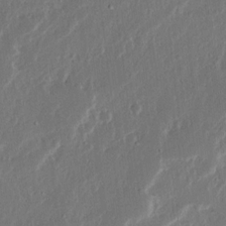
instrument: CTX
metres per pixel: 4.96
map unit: Ave
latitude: 14.8569
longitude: -138.0444
